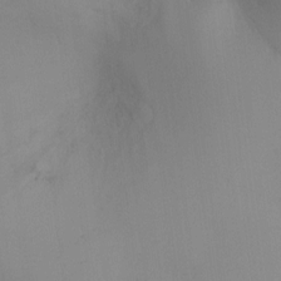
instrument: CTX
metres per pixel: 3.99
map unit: Ht
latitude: -9.3698
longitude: -31.1026
